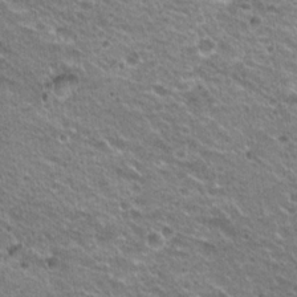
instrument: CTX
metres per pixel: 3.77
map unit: Hto
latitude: 20.8002
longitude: -33.0081
